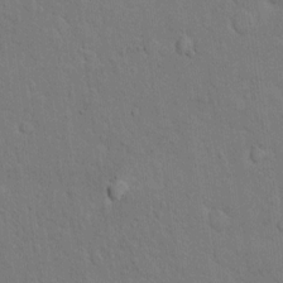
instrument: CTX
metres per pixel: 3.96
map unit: Hto
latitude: 9.7828
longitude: -61.2915
